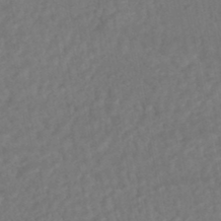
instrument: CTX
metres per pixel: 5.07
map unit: HNhu
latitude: -47.0675
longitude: 96.3118
